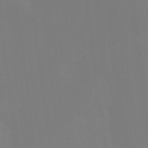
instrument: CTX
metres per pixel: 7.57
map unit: Hto
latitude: -10.6330
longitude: -40.4223
